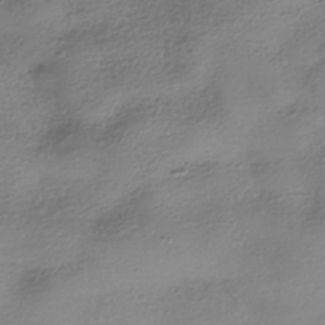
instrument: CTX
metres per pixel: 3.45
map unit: HNhu
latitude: -41.0864
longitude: 99.7289
